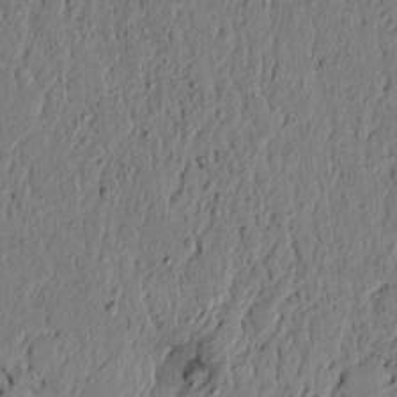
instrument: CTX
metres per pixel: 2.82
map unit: lAvf
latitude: 5.4237
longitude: 164.1795
